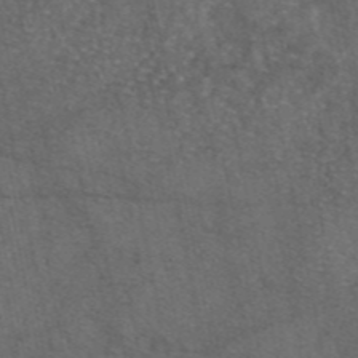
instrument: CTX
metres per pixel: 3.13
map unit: eAb
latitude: 46.6680
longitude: 111.7099
